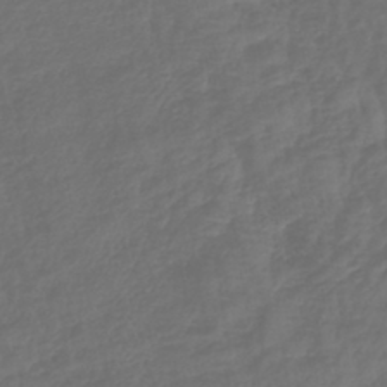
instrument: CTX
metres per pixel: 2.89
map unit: lHb
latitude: -42.6707
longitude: 76.8975
